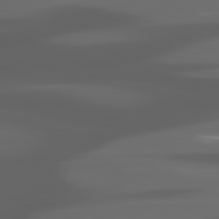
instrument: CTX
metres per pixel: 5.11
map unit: lApd
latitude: 80.5357
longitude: -140.9702
